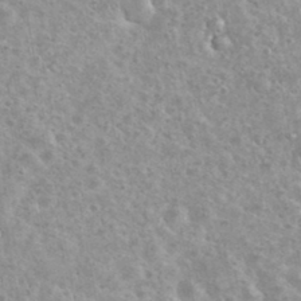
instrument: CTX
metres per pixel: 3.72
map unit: eHh
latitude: 35.5182
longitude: -60.4412
